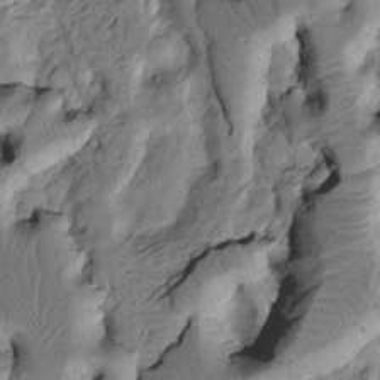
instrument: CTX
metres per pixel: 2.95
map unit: Htu
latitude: -4.1228
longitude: 156.6329
